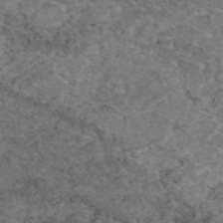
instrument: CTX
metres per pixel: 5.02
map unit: eAb
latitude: 48.4412
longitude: 105.5210
